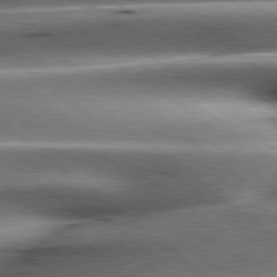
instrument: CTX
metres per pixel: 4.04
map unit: lApd
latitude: 79.7261
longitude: -139.9150
